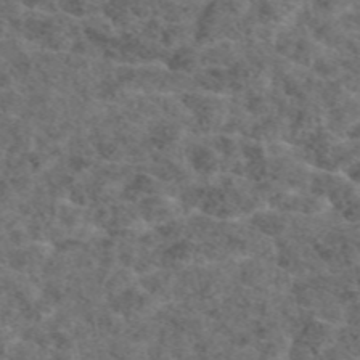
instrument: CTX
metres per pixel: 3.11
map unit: eAb
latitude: 47.5183
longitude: 107.7289
